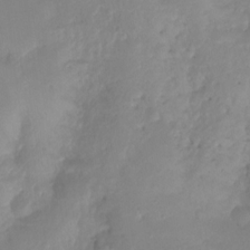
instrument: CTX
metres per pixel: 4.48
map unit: Ht
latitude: -15.2376
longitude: -54.4790
